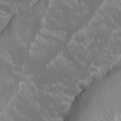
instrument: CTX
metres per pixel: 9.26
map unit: Ave
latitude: -10.3495
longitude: -117.2915
